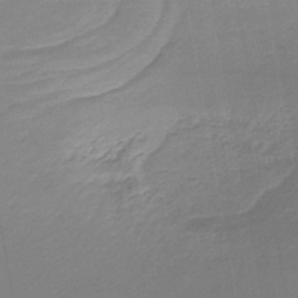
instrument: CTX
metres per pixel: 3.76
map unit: lHb
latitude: -44.5952
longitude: 60.9164
